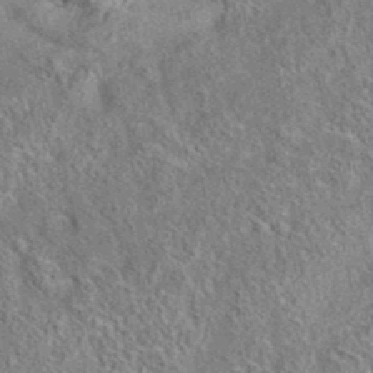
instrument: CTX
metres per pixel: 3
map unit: eAb
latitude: 35.6882
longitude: 112.7274
